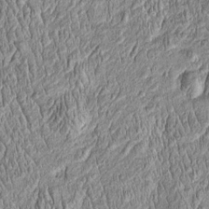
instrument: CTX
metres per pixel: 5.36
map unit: Htu
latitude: -4.4062
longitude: 157.5588
